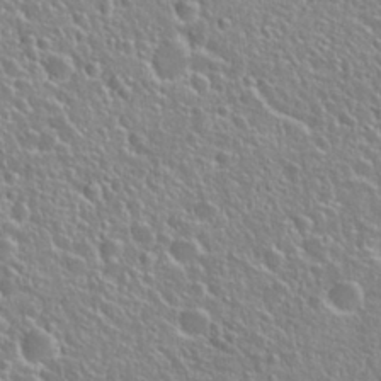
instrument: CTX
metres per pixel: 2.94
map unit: Hto
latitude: 26.2523
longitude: -50.6112
